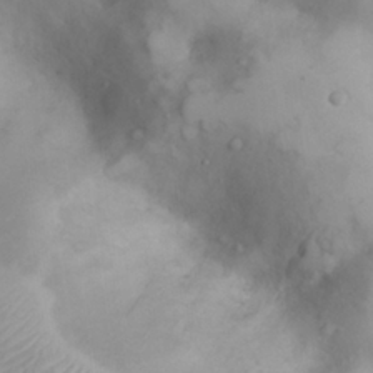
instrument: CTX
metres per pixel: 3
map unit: eHh
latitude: 26.1767
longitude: -65.1214
